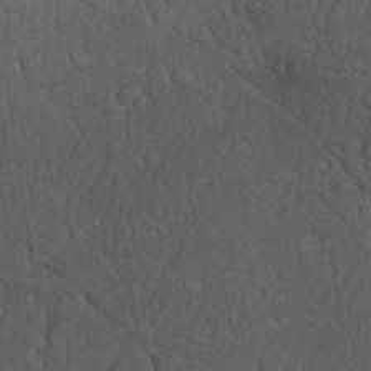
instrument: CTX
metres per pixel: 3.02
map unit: Nhu
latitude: 27.0270
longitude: -68.5546
